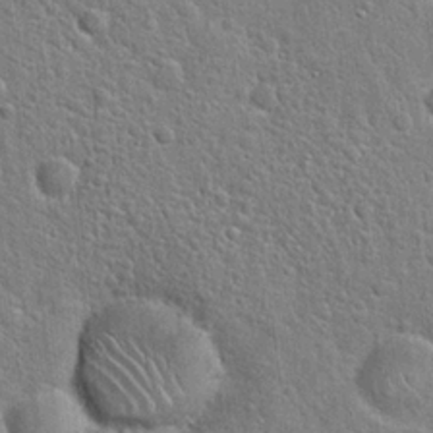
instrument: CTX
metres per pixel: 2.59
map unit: Hto
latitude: 21.6505
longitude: -50.8569
